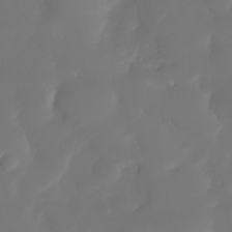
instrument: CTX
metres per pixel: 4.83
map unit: Nhe
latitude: -34.3117
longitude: -145.0269
